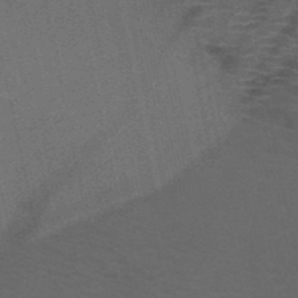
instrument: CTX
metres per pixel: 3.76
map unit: HNb
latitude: -50.9353
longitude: -42.1767
